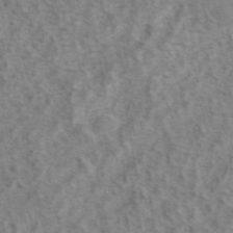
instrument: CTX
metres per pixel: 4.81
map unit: eAb
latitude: 41.4426
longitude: 104.0283
